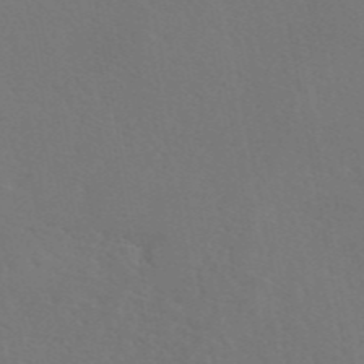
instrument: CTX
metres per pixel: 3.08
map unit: eAb
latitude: 46.1956
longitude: 112.7274
